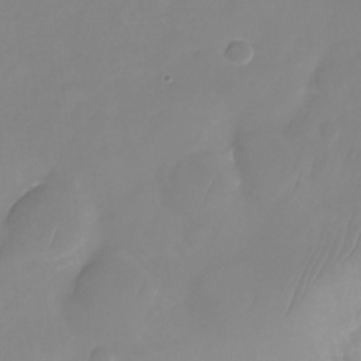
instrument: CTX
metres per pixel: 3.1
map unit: Nhu
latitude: -24.4251
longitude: -69.5560
